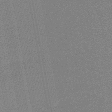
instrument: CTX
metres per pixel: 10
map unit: HNb
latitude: -48.0661
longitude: -44.3845
